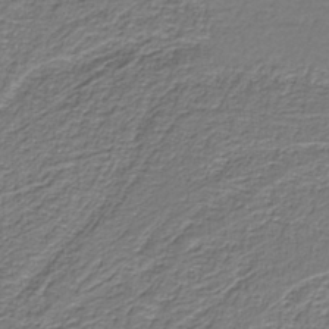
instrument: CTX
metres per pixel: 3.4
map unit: HNb
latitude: -38.6519
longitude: 53.2942
